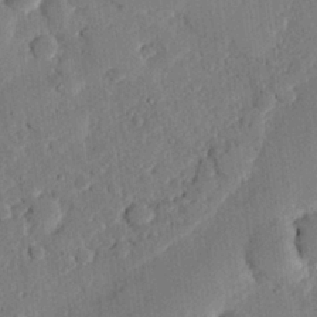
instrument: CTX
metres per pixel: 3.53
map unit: eHh
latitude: 26.5168
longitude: -82.2333
